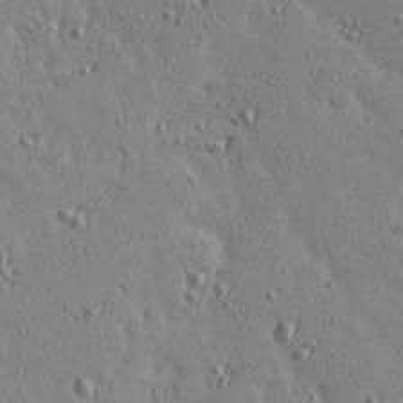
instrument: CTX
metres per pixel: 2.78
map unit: Ave
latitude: 15.3293
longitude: -105.6316
